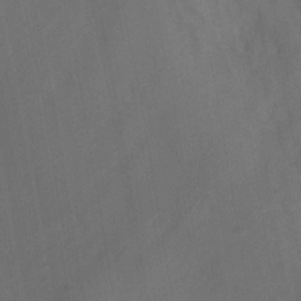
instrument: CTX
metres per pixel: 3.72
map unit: Nhu
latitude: 8.4223
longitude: -22.4034
